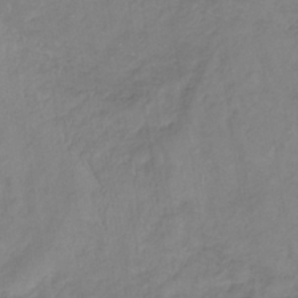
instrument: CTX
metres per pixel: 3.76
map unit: lHb
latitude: -34.5763
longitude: 68.9730
